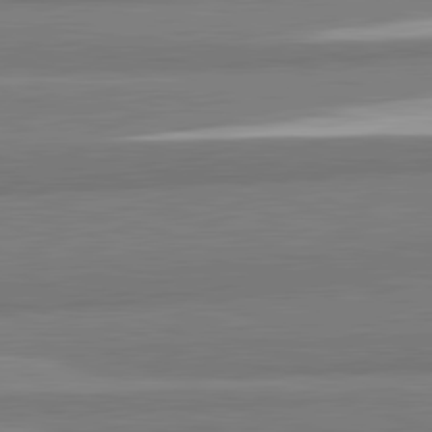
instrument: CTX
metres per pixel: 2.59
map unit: lApd
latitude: 82.1955
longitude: 173.8611
